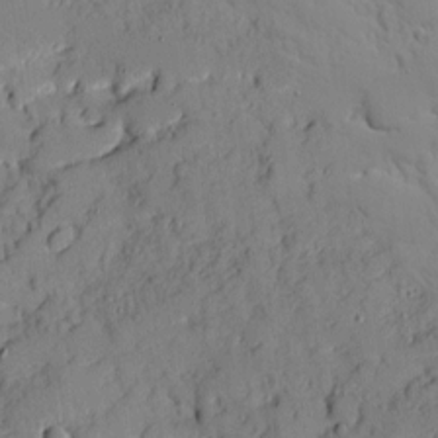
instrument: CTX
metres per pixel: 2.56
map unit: Ave
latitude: 10.2523
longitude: -101.6316
